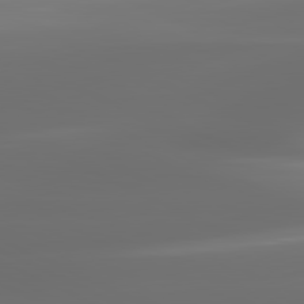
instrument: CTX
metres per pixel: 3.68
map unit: lApd
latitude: 81.2537
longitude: -136.6113
